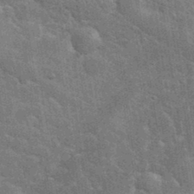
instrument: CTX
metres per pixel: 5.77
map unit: eHh
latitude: 35.5749
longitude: -65.6127
